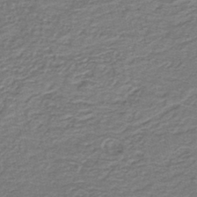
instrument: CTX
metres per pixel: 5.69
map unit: HNb
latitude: -44.3495
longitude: 50.7841
